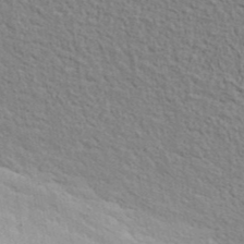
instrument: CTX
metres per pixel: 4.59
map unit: ANa
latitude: 41.4426
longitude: 29.2565
